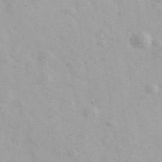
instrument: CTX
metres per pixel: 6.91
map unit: Ave
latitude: 39.6505
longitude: -106.8758
